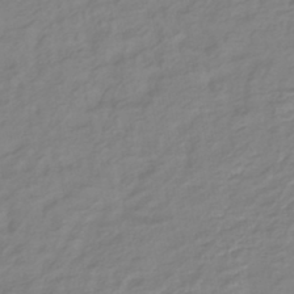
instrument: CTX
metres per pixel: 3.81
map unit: lHb
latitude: -41.0486
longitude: 76.6330
